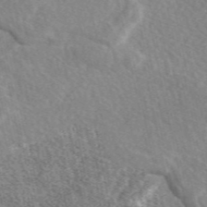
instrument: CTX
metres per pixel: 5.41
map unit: eAb
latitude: 49.3671
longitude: 117.2375
